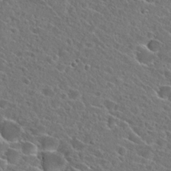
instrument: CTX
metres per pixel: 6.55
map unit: Hto
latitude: 24.6679
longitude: -45.2348
